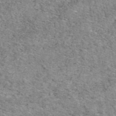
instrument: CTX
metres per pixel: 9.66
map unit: eAb
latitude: 49.5560
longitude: 114.7274
